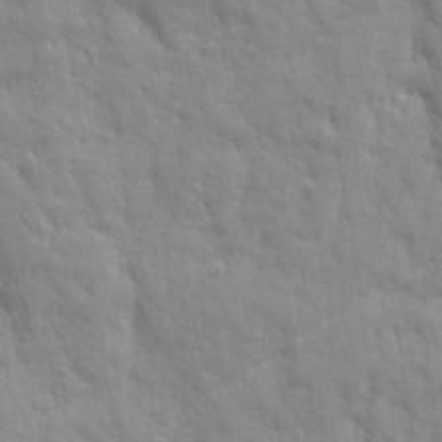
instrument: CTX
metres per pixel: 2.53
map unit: Ave
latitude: 19.8583
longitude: -133.9339
